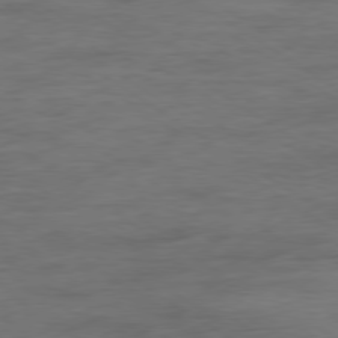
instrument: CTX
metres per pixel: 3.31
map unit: Ap
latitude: -79.8989
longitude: -53.0837
